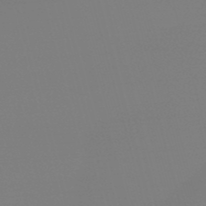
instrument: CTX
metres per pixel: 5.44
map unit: eHb
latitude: -50.2739
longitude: 68.7085
